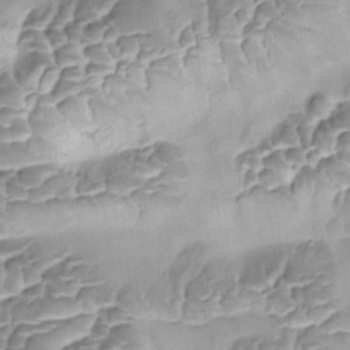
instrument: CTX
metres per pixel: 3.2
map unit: Ave
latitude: -8.8786
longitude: -122.4790
